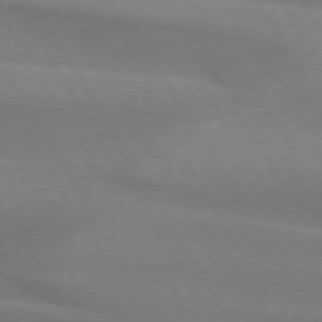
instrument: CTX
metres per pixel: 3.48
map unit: lApd
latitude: 74.6113
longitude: -66.0633
